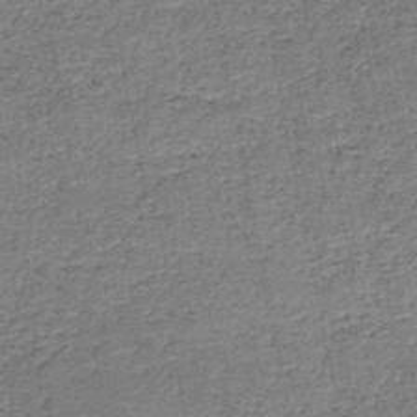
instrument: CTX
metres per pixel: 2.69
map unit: HNb
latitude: -50.8030
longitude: -49.6127
